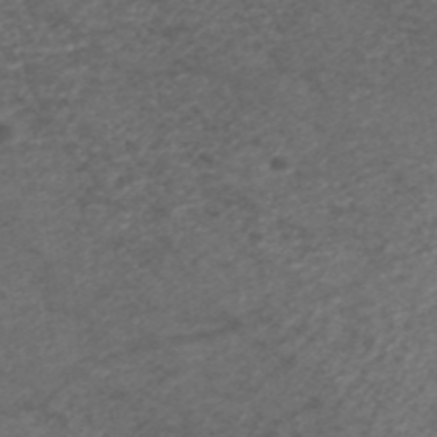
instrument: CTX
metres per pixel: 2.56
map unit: ANa
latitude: 40.8002
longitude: 23.2565
